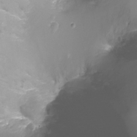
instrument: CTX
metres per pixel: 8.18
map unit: Nhu
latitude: -17.4833
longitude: -47.0459
